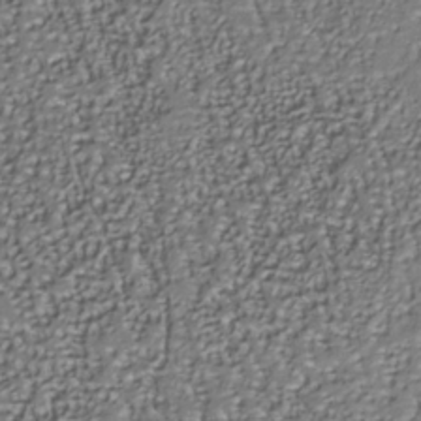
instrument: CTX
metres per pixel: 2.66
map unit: Nhu
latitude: -37.8800
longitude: -81.6316
